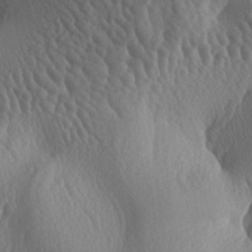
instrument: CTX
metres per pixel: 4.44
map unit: lAa
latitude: -7.1242
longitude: -128.5923
